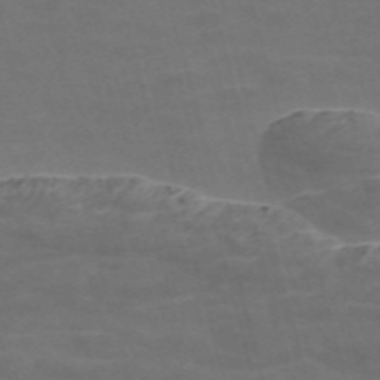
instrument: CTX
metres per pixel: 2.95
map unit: Nve
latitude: -58.0849
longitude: 65.6722
